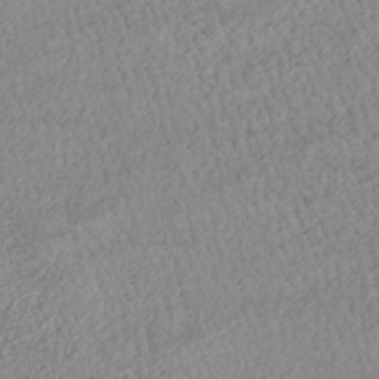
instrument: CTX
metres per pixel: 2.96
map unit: HNhu
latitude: -47.0864
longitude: 102.7841
